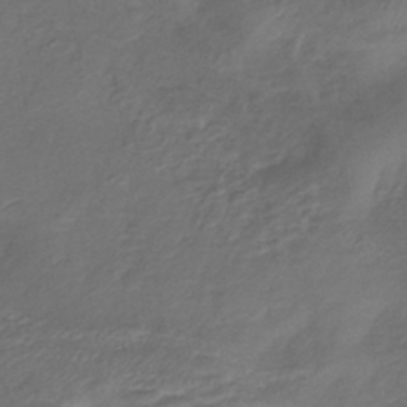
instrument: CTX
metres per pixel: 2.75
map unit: lHb
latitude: -39.3510
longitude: 75.0487
